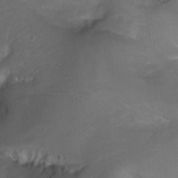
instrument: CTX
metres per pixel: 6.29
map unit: Ht
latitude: 0.1577
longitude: -37.5560
